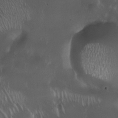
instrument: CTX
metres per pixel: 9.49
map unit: Nhu
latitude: -27.0486
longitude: -72.9703
